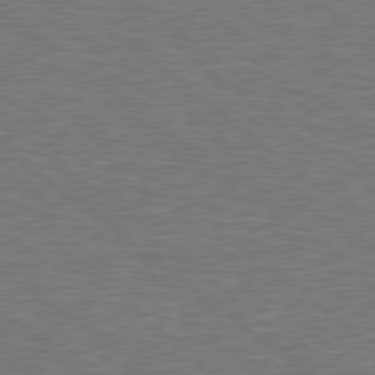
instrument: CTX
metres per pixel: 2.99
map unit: Hpe
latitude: 78.7624
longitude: -170.4979
